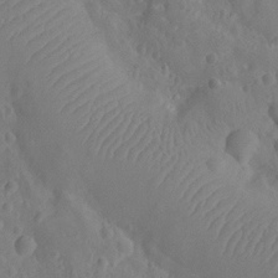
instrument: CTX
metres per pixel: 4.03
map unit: Ht
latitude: -10.1984
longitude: -23.1403
